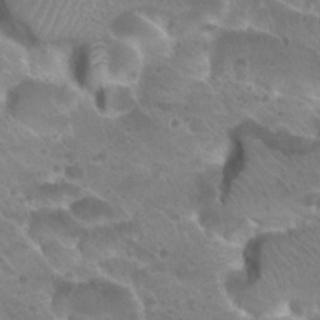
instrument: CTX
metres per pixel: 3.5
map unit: Hto
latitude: 26.8569
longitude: -35.5371
